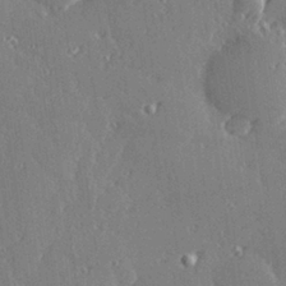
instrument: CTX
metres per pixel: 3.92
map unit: Hve
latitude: 28.1200
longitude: -92.1955
